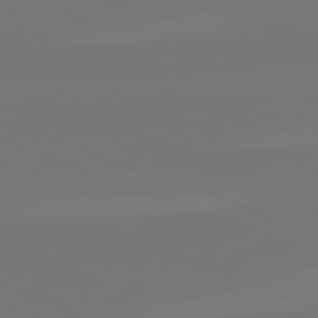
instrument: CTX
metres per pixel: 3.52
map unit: lApd
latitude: 82.1766
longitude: 145.5588
